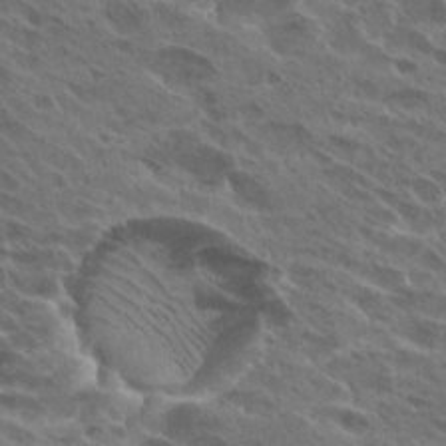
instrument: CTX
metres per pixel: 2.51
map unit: Hto
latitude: 26.4034
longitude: -40.8002
